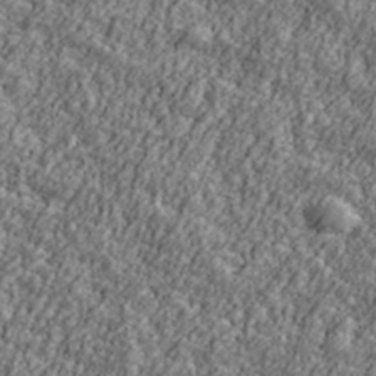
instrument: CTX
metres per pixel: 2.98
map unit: Ave
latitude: 42.4223
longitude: -111.5938
